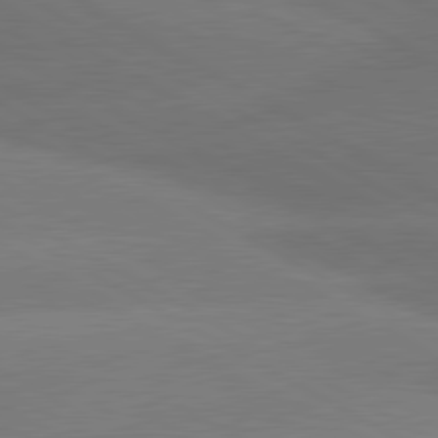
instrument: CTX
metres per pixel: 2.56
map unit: lApd
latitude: 80.6679
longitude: -149.8583
